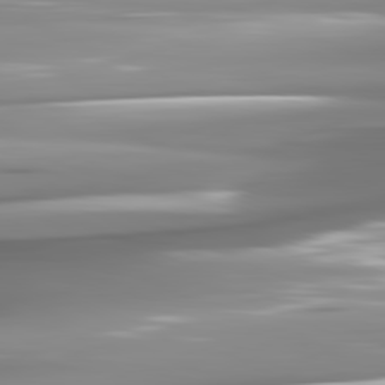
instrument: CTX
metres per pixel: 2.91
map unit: lApd
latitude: 81.6694
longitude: -142.5546
